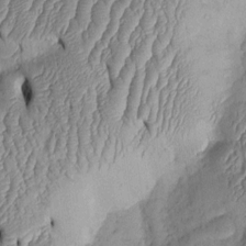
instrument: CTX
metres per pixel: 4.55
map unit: Htu
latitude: 2.0633
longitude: 149.1620
